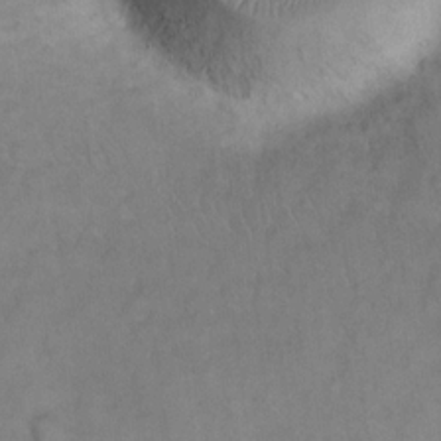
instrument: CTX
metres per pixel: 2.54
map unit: eHh
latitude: 18.5734
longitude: -64.9136
